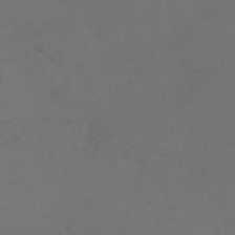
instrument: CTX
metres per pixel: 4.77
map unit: Nve
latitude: -59.7477
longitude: 60.4818
